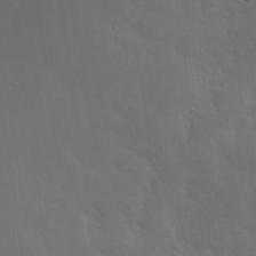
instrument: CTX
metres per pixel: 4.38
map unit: Hve
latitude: 19.7449
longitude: 150.5574
